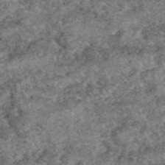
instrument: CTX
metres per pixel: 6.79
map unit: eAb
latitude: 49.4426
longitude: 109.7289
